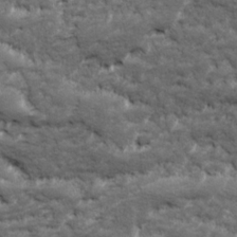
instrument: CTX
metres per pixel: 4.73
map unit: Ave
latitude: 17.5182
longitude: -135.7260
